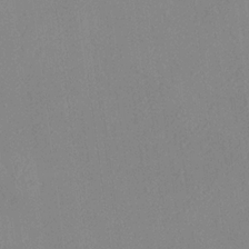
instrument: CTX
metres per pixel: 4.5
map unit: Ave
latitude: 18.6301
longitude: -140.4412
